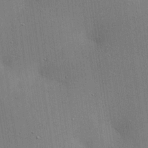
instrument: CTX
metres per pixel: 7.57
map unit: lAa
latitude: 18.5923
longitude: -139.4993
